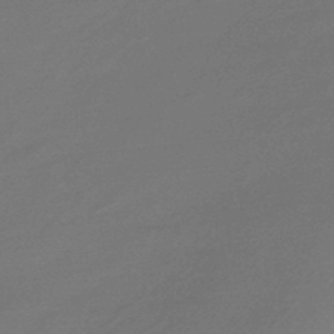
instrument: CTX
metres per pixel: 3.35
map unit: HNhu
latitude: -43.0297
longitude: 89.8611
